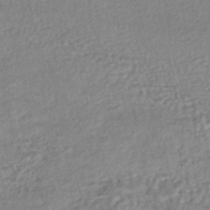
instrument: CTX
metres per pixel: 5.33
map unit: HNhu
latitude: -47.5021
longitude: 102.5952
